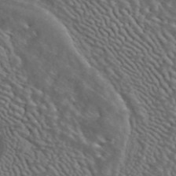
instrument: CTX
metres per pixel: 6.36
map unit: ANa
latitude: 42.5168
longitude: 14.6897
